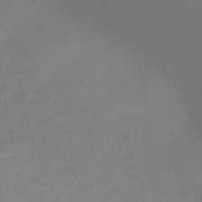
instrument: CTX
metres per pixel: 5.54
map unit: eHb
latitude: -32.5196
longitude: 67.1242
